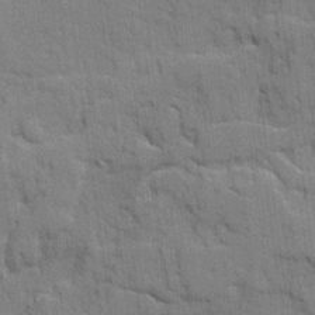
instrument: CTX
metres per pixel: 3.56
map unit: Ave
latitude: 20.1389
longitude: -129.3104
